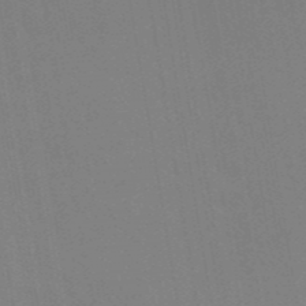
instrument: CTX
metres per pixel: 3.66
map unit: ANa
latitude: 43.0081
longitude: 27.9178
